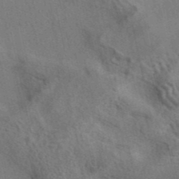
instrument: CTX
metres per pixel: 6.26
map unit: eAb
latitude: 41.9906
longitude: 109.2565
